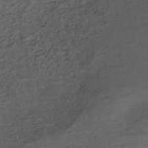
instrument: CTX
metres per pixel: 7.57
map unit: HNhu
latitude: -43.2942
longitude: 96.9542
